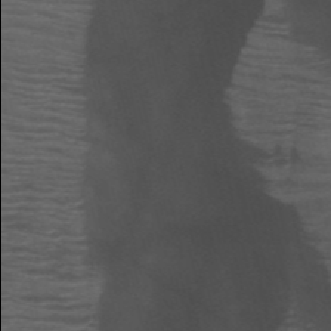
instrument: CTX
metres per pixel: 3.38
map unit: HNb
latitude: -51.6911
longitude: -45.9906
